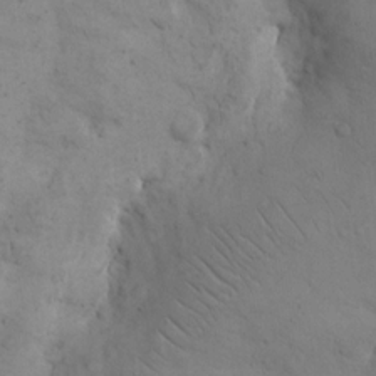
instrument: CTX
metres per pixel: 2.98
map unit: eHh
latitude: 15.0837
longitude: -67.2914
